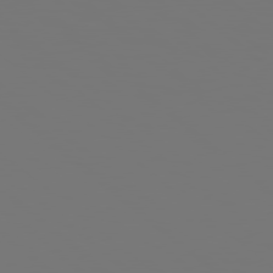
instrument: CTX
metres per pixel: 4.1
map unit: Hpe
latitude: 78.2712
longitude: 177.3132
